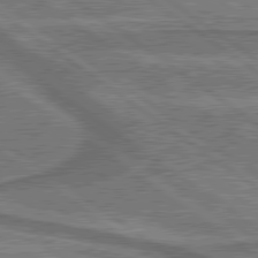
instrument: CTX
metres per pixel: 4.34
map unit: lApd
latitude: 79.8584
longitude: 174.1416
